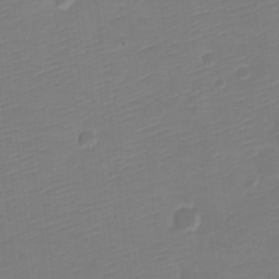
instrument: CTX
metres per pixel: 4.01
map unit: Nve
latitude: -21.3320
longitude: 106.6330
